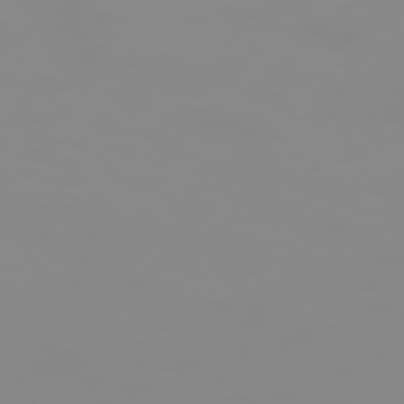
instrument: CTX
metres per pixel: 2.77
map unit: Hpe
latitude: 74.6679
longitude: -128.3845
